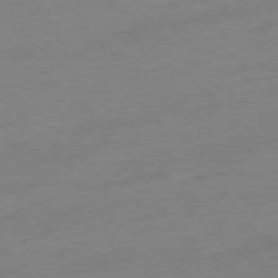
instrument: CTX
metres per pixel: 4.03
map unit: Ap
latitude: -78.5007
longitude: -98.6679
